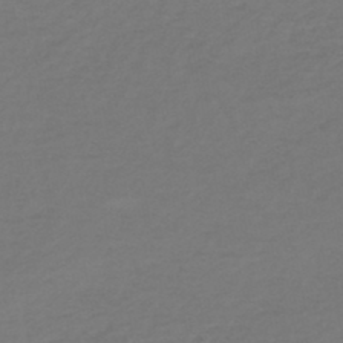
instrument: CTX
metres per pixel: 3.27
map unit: lHb
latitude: -45.4643
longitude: 68.5195
